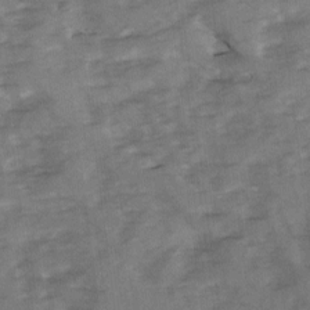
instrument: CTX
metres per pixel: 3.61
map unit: Ave
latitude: 1.3103
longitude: -110.5924
